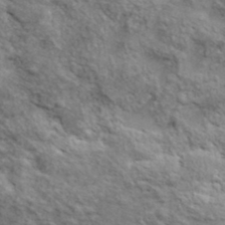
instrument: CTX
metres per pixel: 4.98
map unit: lHvf
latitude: 38.3089
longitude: -88.8758
